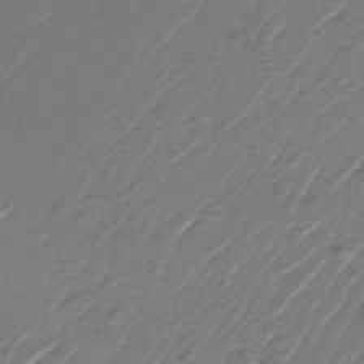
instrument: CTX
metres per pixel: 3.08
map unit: Nhu
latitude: -27.7855
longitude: -68.0444
